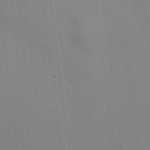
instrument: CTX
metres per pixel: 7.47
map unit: HNhu
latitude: 13.6127
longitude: 11.4266
